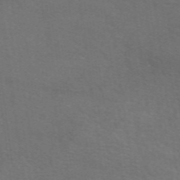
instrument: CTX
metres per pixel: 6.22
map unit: eAb
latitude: 50.8758
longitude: 113.0298
